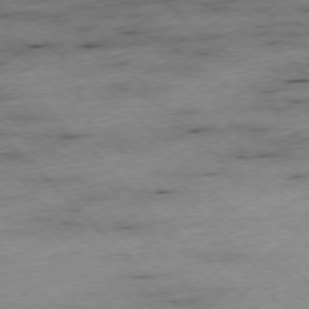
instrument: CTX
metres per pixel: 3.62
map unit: Ap
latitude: -76.7274
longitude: -87.0836
